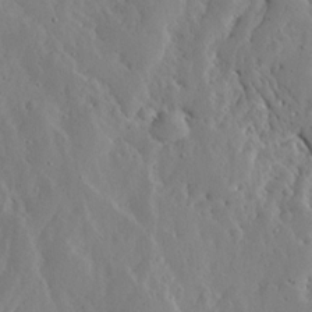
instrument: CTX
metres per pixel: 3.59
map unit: Ave
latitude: 13.2348
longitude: -136.4790
